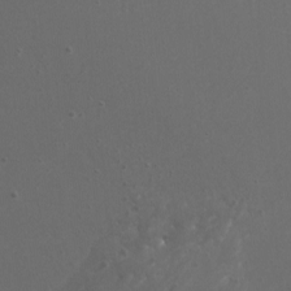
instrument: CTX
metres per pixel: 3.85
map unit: Nhu
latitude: -7.7477
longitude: -75.0647
